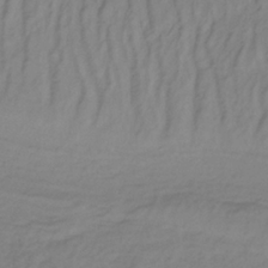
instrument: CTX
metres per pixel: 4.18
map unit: lHb
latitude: -34.8597
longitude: 70.2551
